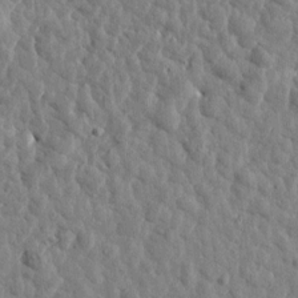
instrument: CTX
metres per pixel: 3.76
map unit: Htu
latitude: 1.8394
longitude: -179.1970
